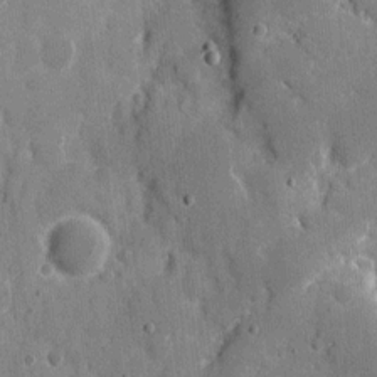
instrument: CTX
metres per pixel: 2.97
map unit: eHh
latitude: 8.2523
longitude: -67.9528
